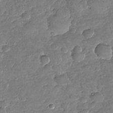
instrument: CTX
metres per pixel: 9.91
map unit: Nhu
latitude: -30.6140
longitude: -59.9150
